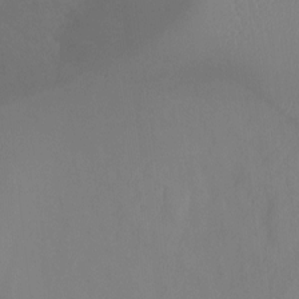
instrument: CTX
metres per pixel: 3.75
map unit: Ht
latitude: -6.9541
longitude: -19.9906
